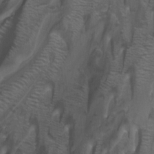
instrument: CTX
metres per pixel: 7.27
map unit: Nhu
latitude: -12.8597
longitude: -65.8206
